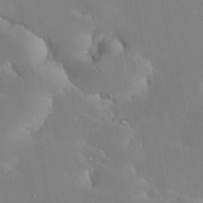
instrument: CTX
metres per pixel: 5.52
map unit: Nhu
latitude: 30.6869
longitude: -58.3845
